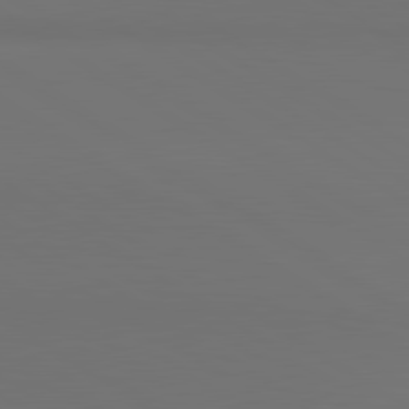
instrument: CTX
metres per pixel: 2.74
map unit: lApd
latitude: 81.2537
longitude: 152.9541
